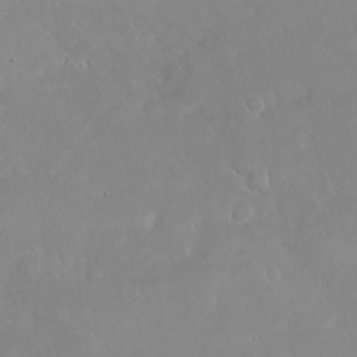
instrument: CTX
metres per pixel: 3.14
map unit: eHh
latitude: 24.8946
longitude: -63.7828
